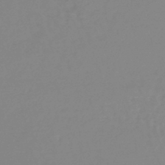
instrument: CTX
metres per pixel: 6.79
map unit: lHb
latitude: -45.4454
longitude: 65.7667
